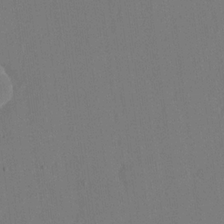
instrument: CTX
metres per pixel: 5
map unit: eHh
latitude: 18.3845
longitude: -67.6693
